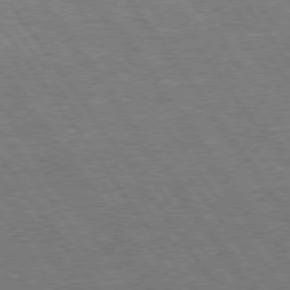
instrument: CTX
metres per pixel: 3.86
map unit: Hpe
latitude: 75.2726
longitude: -142.2712
